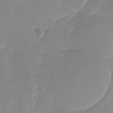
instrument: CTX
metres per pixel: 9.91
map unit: Ave
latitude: -9.2376
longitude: -123.5371
